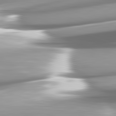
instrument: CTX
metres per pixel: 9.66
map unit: lApd
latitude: 82.3467
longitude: -147.2537
